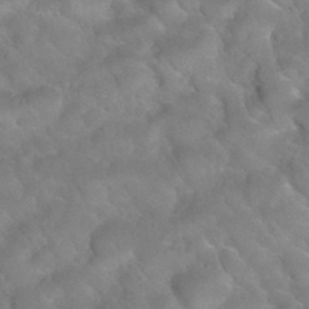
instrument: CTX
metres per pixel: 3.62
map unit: Nhu
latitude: 30.2901
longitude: -51.2348
